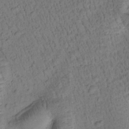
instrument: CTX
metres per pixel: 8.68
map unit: Htu
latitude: -2.5195
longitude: 173.2187
